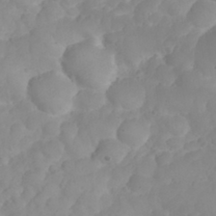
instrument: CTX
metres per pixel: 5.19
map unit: eHh
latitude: 31.2537
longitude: -65.1592
